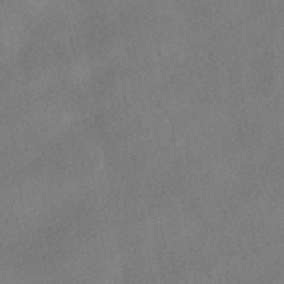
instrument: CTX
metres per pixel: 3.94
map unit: HNhu
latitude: -40.5196
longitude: 98.3495
